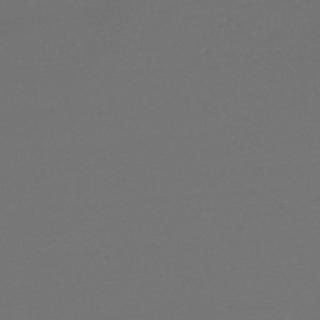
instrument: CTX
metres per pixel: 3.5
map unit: lHb
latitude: -47.5588
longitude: 65.7856
